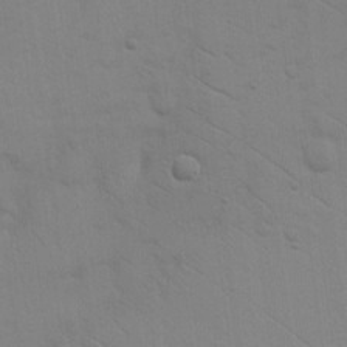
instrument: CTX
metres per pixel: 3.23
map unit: eHh
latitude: 18.2144
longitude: -66.8002
